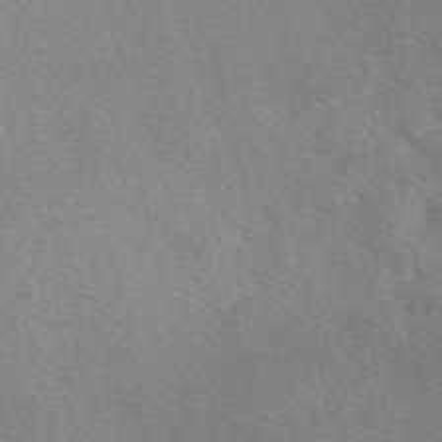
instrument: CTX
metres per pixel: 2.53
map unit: eAb
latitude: 50.4223
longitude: 116.7463
